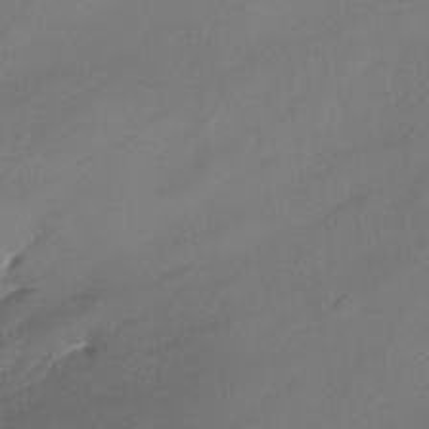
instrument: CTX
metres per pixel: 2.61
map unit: Nhu
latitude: -22.9353
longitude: -71.3293
